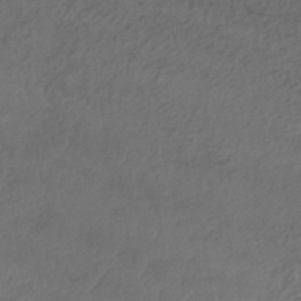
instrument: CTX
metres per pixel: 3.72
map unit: lHb
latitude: -34.7085
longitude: 66.5574
